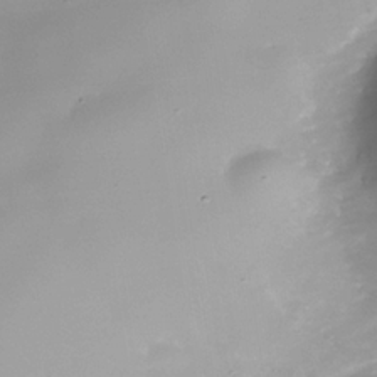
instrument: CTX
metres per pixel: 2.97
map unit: Nhe
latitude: -38.0850
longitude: -118.2333
